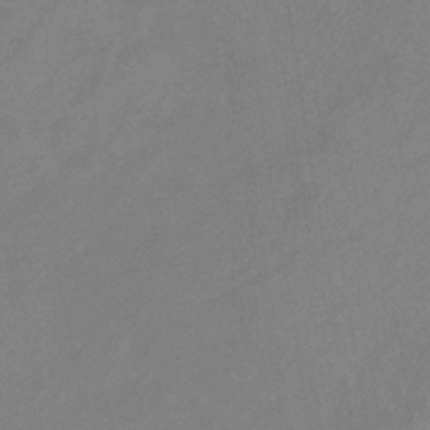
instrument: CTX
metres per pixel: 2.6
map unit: lHb
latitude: -34.0850
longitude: 67.4454
